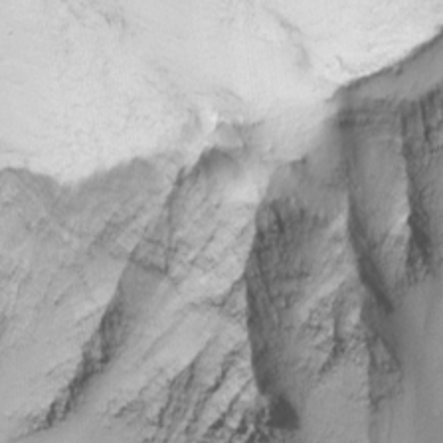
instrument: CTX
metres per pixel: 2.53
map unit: Nhu
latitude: -8.3495
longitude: -73.1592
